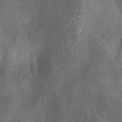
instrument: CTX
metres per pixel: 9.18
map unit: lAa
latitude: -4.9352
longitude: -126.8191
